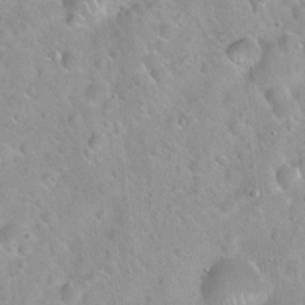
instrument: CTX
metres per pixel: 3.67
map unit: Hto
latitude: 21.2348
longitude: -53.2159
